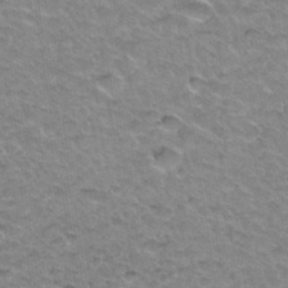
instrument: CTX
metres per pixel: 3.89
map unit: Hto
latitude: 34.6490
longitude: -48.7624
